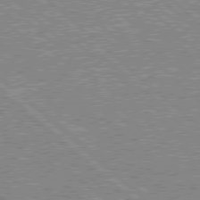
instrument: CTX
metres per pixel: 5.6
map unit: Hpe
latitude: 78.0633
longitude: -159.5749
